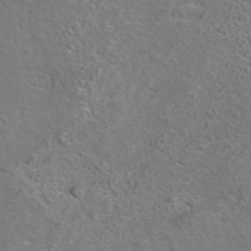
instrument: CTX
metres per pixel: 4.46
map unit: ANa
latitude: 39.9906
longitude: 20.8974
